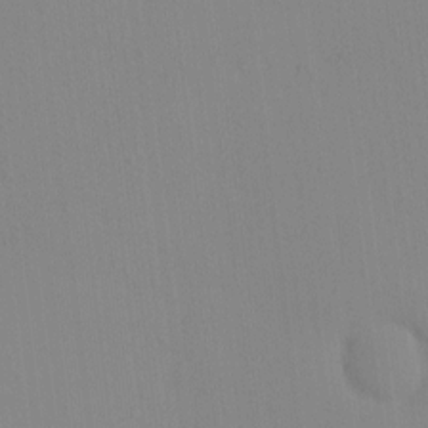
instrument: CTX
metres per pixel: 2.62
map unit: eHh
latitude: -0.5196
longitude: 17.6911
